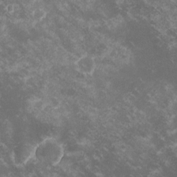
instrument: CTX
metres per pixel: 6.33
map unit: lHvf
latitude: -14.8975
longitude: -102.3278
